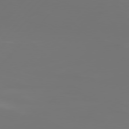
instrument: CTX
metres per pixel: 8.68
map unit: Hpe
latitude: 77.0836
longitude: -139.6505
